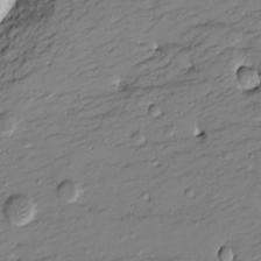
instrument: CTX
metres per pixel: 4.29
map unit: Htu
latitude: -8.5385
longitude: 177.3510
